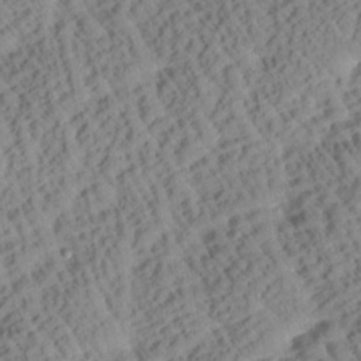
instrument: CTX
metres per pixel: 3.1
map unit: Htu
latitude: 0.8758
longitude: 177.1998
